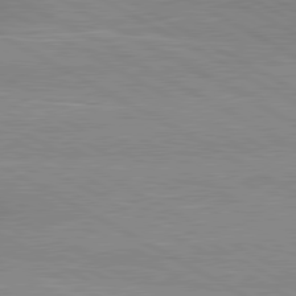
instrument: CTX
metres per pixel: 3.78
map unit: lApd
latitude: 80.4601
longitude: 124.9542
